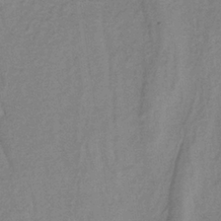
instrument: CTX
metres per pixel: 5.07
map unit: lHb
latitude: -35.0297
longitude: 70.1039
